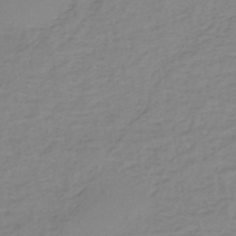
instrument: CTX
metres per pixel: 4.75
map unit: eHh
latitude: -44.8408
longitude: -29.6505
